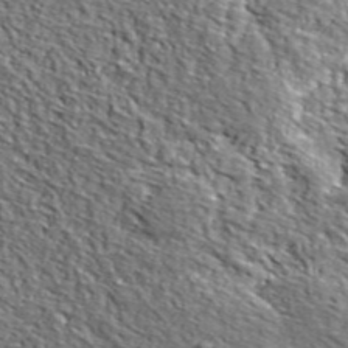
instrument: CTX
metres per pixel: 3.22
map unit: lHvf
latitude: 38.7435
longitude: -87.1214
